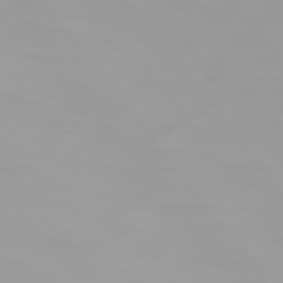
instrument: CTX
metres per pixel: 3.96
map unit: Hpe
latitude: 74.4223
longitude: -129.0458
